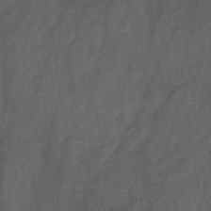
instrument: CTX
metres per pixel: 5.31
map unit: HNb
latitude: -32.0094
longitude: 63.6155
